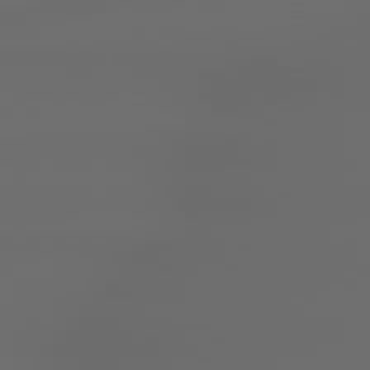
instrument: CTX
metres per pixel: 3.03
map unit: lApd
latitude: 79.0648
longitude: -135.9717
